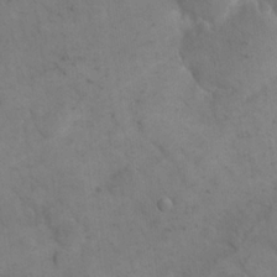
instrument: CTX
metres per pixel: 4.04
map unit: eHh
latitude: 19.3292
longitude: -63.8773
